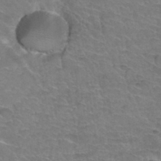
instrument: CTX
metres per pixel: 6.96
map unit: Hto
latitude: 35.3859
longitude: -44.2711
